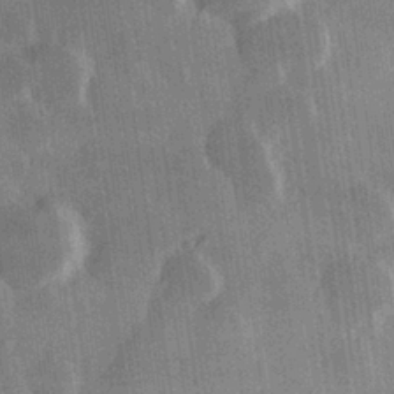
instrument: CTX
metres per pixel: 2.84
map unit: Hve
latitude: 27.8583
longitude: 147.5210
